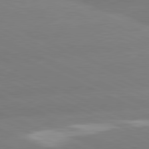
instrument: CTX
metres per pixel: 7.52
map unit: lApd
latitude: 81.1970
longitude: -155.6505
